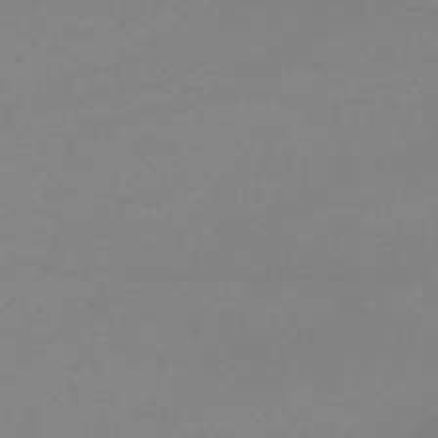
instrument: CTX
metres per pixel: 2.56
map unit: eHb
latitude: -33.1998
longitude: 69.6910
